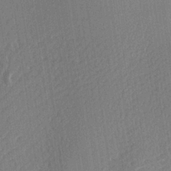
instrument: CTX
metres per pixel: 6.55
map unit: Aa
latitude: 25.7449
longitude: -149.0458
